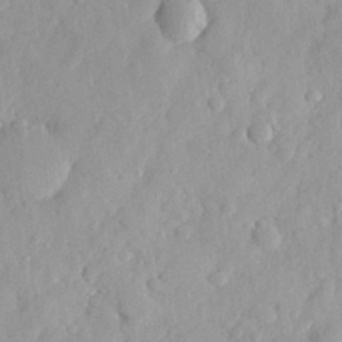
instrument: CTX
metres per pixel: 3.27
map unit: eHh
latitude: 30.0822
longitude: -73.5938
